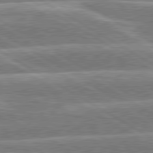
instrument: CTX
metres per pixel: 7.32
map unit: lApd
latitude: 80.4790
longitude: -130.8380
